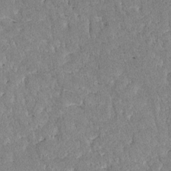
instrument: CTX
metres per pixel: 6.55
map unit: lAvf
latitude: -8.4629
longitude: -111.9150
